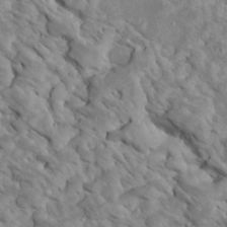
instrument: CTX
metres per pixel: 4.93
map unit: Htu
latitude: 2.2333
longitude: 142.9919
